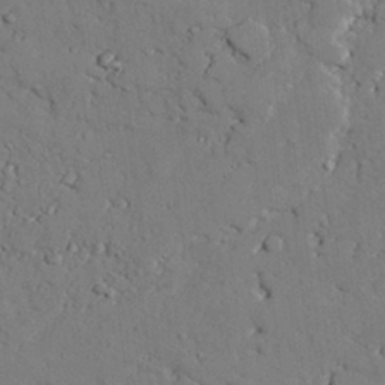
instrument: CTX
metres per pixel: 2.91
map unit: lAvf
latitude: 25.5182
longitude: -110.3845
